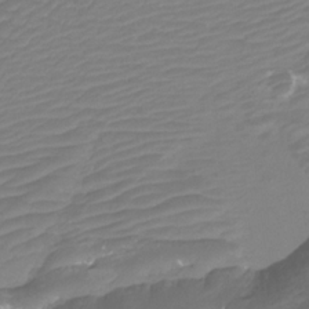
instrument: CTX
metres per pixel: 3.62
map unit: Htu
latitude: -12.8030
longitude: -69.8772
